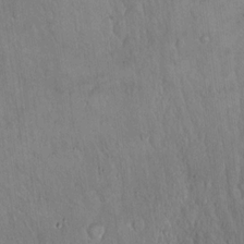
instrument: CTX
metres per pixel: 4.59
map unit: Hto
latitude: 16.3278
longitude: -59.3104
